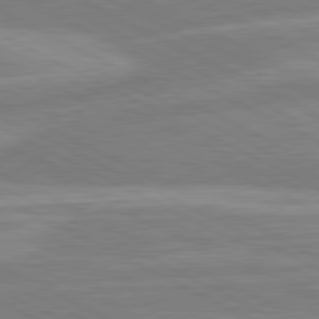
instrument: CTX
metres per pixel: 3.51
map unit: lApd
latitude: 80.8947
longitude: -169.3671
